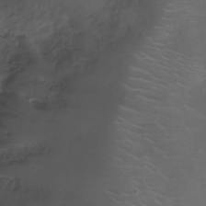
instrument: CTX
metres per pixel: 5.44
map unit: Ht
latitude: -7.9178
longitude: -18.4223
